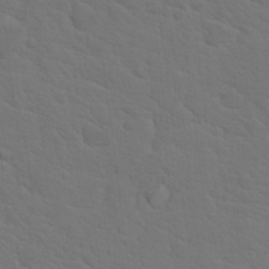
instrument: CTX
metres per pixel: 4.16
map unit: Hto
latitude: 18.7624
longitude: -33.9906
